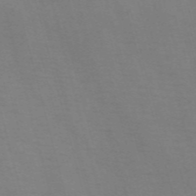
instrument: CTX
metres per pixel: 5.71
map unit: Nve
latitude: -58.4440
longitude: 65.0865
